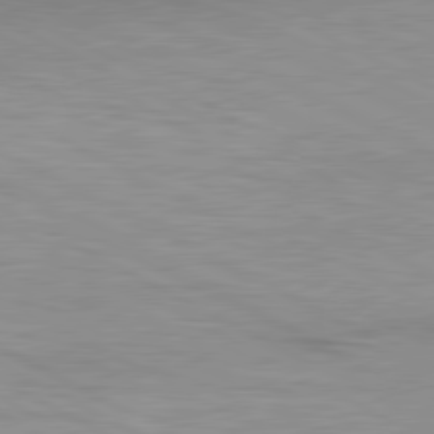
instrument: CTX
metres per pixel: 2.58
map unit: lApd
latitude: 80.8002
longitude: 157.0297
